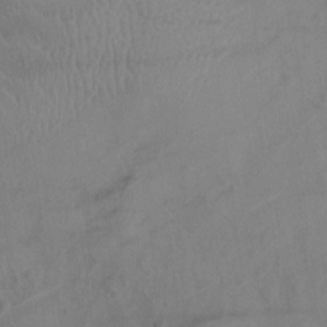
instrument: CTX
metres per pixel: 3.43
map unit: Ht
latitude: -4.8219
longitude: -16.8758
